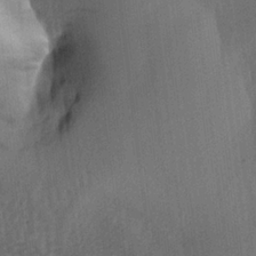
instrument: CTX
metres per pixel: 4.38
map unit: lAa
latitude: -7.4076
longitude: -129.0458
